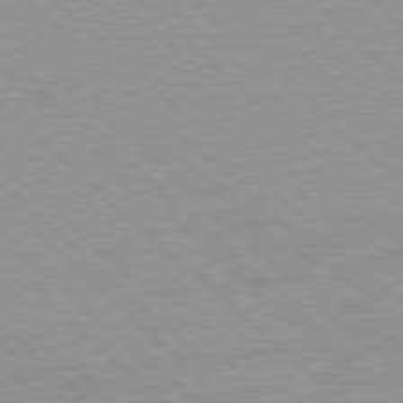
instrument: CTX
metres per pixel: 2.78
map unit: Hpe
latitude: 77.6127
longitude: -165.2726
